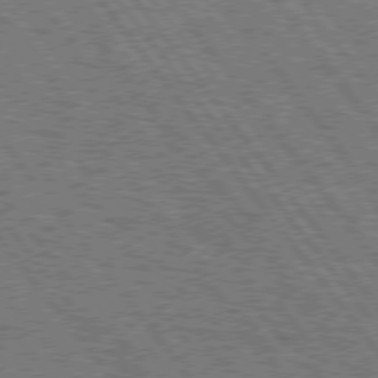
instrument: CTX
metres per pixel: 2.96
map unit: Hpe
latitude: 75.5749
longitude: -149.3860
